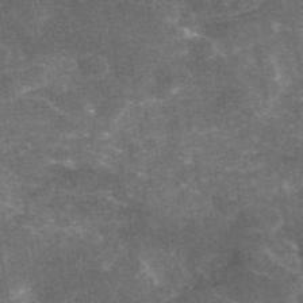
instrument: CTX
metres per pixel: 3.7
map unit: eAb
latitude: 46.4034
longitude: 119.9178
